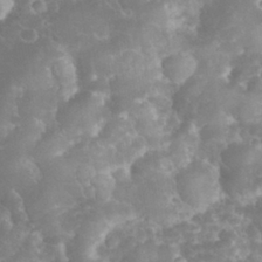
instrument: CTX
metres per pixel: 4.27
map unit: eHh
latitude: 32.6302
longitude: -63.5938
